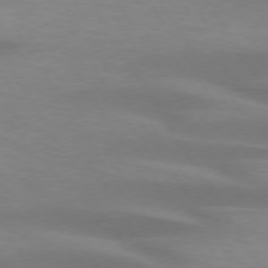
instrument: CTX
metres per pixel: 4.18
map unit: lApd
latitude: 73.3104
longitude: -53.4993
